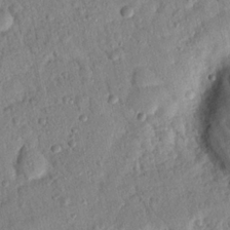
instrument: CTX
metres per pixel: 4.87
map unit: Nhu
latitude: 20.6680
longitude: -78.6302
